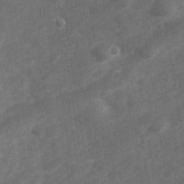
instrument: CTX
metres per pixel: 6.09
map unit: Hve
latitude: 32.7813
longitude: 151.5777
